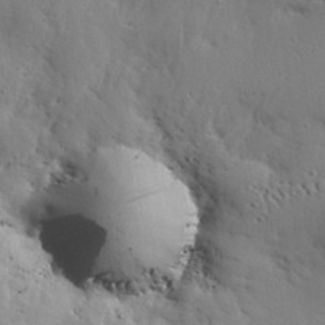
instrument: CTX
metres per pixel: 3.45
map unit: eHh
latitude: 28.7246
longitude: -82.2900
